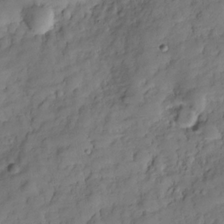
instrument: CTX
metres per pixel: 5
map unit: Hve
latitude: -29.5588
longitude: 93.6155
